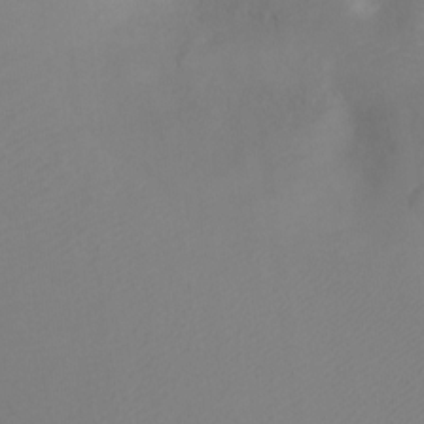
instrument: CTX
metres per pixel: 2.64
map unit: Ht
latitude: -3.8989
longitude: -28.1011
